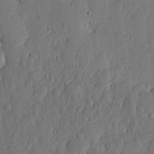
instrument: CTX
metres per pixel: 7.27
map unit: lHvf
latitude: 19.8961
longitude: -114.5923
